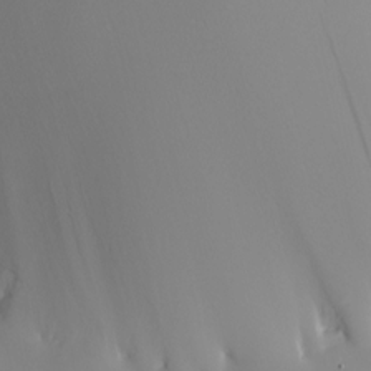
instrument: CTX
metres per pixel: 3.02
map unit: Nhu
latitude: -6.1228
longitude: -94.8002
